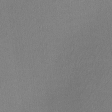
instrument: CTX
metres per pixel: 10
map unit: lHvf
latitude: -11.6533
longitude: -100.2901
